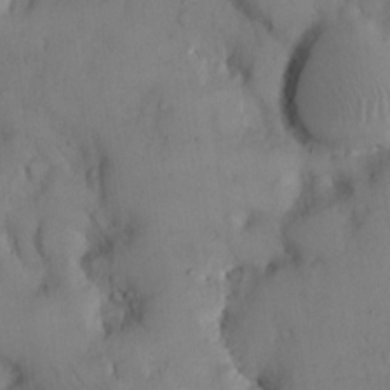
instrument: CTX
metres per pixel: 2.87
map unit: Hto
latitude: 12.3656
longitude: -56.4223
